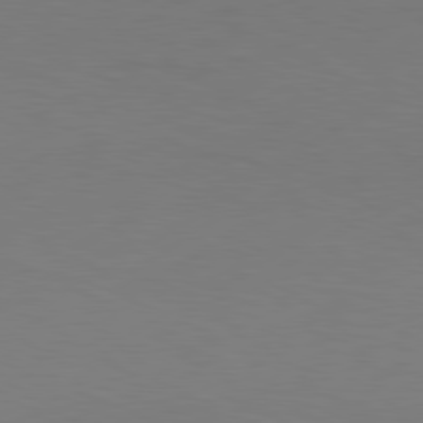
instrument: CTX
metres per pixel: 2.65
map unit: Hpe
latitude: 78.7247
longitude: -127.9339
